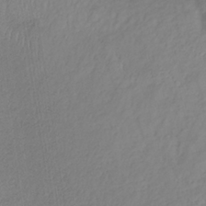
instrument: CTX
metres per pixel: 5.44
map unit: lHb
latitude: -36.9163
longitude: 69.5966
